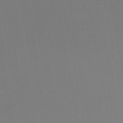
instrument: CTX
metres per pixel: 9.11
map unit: lHb
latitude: -46.5573
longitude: 76.4440
